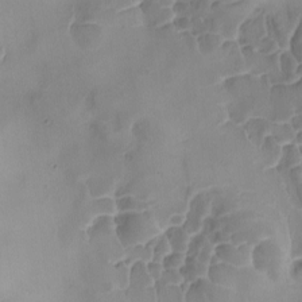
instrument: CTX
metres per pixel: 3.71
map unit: Ave
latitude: -8.3873
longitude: -122.3656
